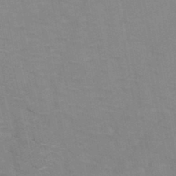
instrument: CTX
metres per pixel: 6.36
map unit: HNb
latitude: -47.5210
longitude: -47.8962
